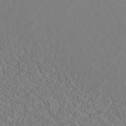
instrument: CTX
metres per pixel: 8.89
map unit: ANa
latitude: 43.3293
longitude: 28.5007
